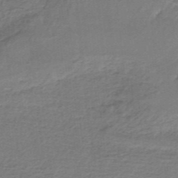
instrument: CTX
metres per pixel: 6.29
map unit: HNb
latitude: -34.6707
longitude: 60.2551
